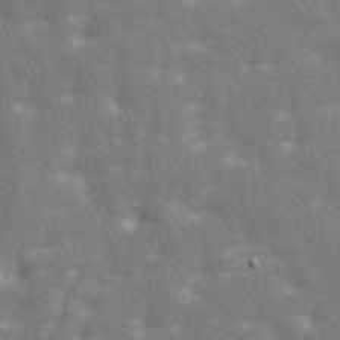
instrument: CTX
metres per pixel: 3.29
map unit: lAa
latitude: -8.4251
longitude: -125.7071
